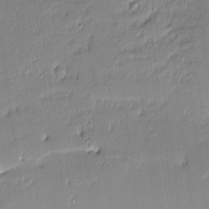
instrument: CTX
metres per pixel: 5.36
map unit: eHh
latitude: -2.0661
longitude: -83.1592
